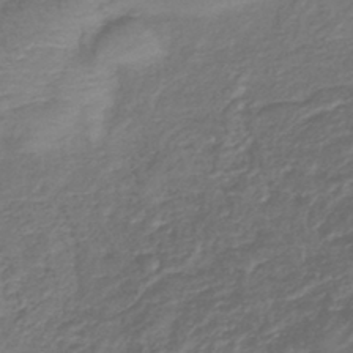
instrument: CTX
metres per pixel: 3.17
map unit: lHb
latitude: -42.4440
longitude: 78.9163
